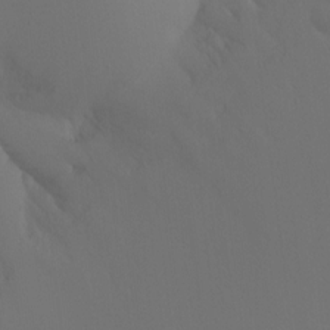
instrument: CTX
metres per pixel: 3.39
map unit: Ht
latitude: -7.8989
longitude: -30.7436
